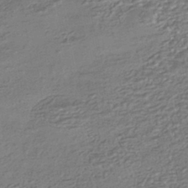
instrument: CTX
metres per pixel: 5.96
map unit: HNhu
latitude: -44.9731
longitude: 96.1039
